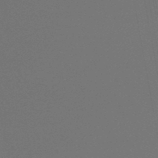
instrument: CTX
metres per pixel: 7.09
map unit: lHb
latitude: -47.9178
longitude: 69.2187
